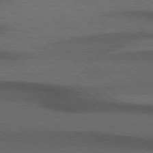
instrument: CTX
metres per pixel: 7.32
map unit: Hpe
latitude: 77.3481
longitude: -157.2159
